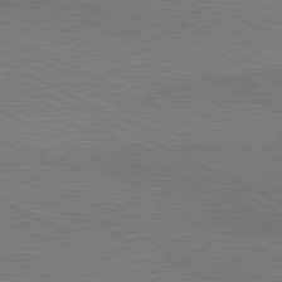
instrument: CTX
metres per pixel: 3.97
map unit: lApd
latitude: 80.8380
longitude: 148.1417
